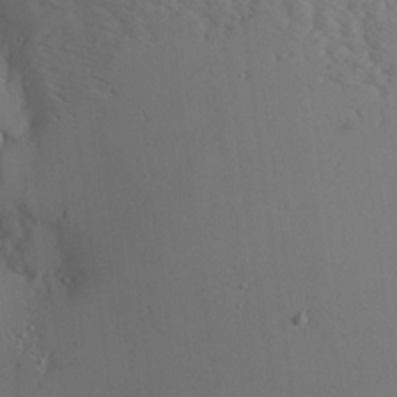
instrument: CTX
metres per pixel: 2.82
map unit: Aa
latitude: 20.3090
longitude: -143.7261
